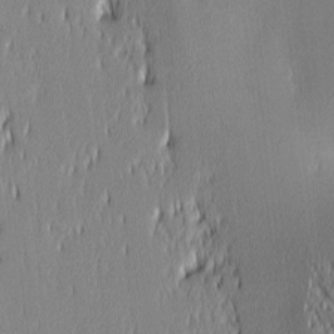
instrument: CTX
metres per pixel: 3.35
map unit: lAa
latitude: 1.9339
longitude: -117.6694
